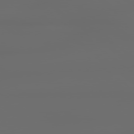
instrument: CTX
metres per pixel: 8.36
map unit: lApd
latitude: 79.1970
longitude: -138.8380
